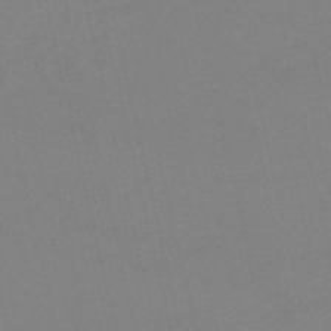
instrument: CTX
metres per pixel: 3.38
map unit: HNb
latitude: -54.0283
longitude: -50.0255
